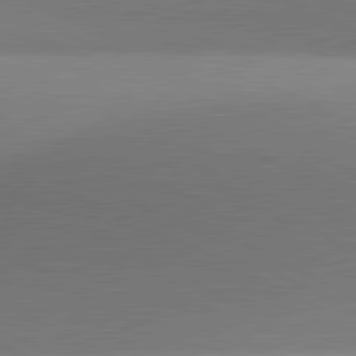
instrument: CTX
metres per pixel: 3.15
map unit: lApd
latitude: 81.2915
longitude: 135.4265
